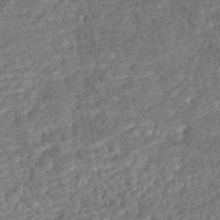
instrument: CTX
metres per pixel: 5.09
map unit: HNhu
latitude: -45.1242
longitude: 97.8800
